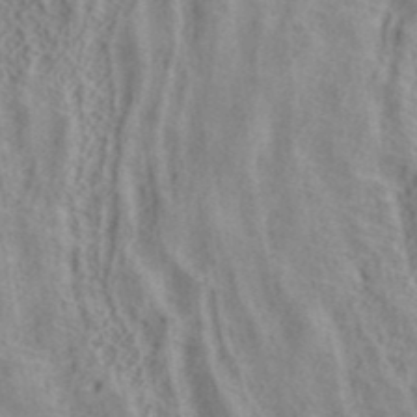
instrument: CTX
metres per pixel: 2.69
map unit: ANa
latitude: 39.7072
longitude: 17.6533
